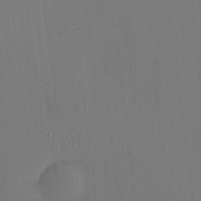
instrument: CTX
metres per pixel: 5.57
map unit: HNhu
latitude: 8.4790
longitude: 16.1606
